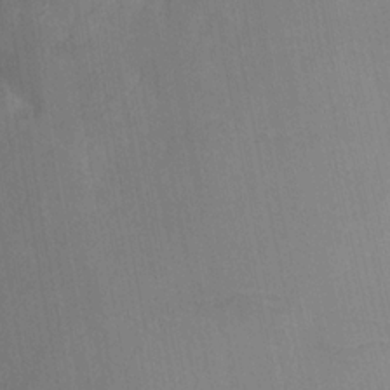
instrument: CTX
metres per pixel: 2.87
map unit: lHvf
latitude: -15.0109
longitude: -101.7828
